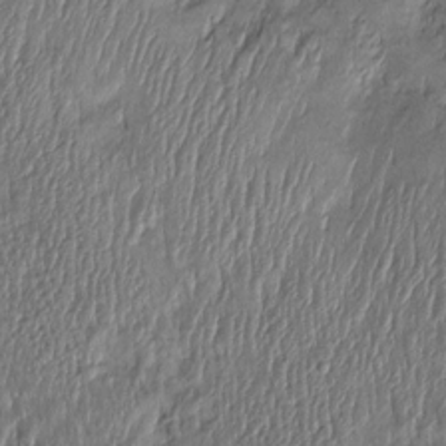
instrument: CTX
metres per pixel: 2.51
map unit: Htu
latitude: -6.7841
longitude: 159.9178
